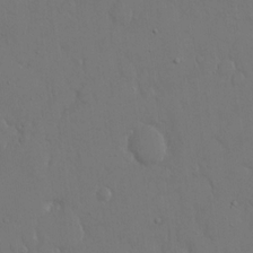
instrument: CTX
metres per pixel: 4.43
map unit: eHh
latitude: 15.9528
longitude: -71.5749
